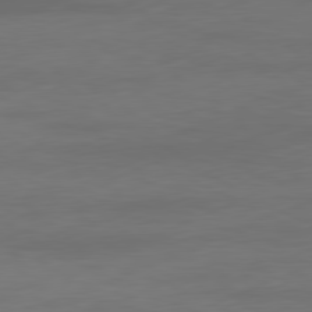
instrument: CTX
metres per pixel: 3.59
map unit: Ap
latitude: -81.5210
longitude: -86.2900
